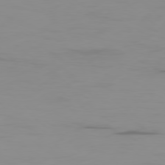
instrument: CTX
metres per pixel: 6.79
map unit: Ap
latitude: -79.1053
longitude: -71.0647
